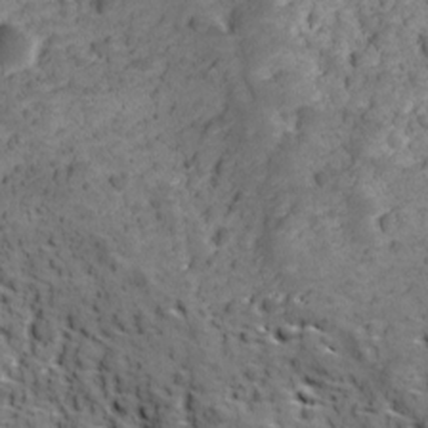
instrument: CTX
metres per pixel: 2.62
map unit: Ave
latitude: 11.5560
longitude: -105.3860
